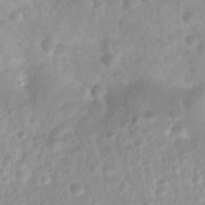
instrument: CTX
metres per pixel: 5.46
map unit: Nhu
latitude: 27.1592
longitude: -62.7436
